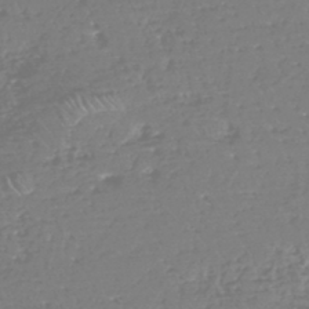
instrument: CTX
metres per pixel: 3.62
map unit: eHh
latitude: -44.8030
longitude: -29.1592
